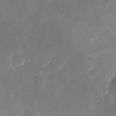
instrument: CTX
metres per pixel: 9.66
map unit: Nhu
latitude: -27.8800
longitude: -63.4805
